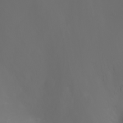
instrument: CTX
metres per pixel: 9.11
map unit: Nhu
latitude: -1.6722
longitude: -75.9717
